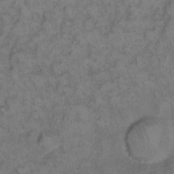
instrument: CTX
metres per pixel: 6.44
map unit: eHh
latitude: 12.6680
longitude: -63.8584
